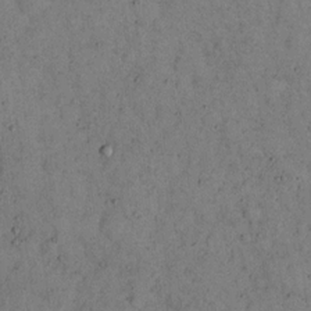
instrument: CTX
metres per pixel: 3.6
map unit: eHh
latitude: 16.7624
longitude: -62.1578
